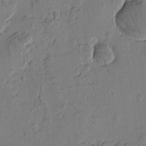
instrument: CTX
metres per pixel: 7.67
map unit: Htu
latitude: -1.0109
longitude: -176.8380
